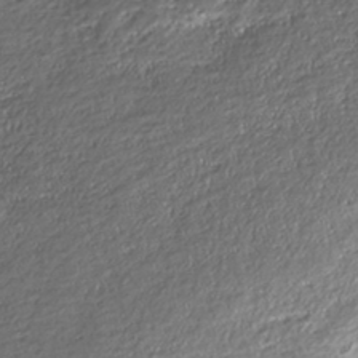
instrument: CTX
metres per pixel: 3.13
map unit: Nhe
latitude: -45.8611
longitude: 152.1605
